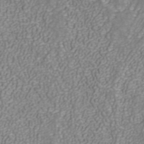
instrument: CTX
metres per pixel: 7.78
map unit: ANa
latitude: 40.4978
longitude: 21.3887
